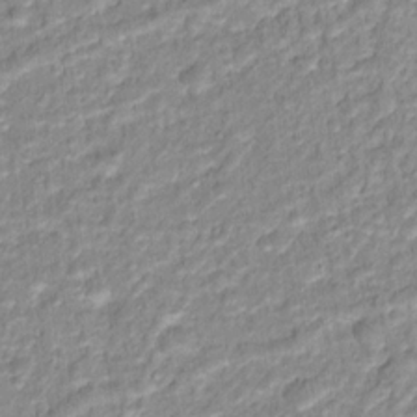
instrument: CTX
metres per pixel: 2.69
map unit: Hto
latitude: 16.3467
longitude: -37.1214
